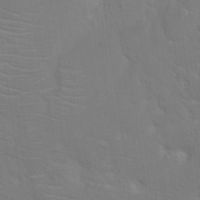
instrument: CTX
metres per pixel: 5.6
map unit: Nhu
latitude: 17.7828
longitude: -33.7261
